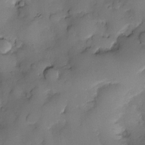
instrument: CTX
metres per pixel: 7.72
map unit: eHh
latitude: -23.6533
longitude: 15.5022
